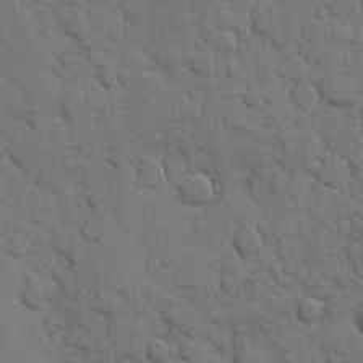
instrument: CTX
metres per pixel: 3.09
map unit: eHh
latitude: 7.9339
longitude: -65.2537
